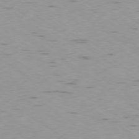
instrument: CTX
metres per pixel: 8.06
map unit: Ap
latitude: -79.2754
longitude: -72.0633
